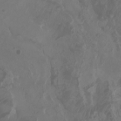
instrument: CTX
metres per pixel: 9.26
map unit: Aa
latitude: -7.8044
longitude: -79.3104
